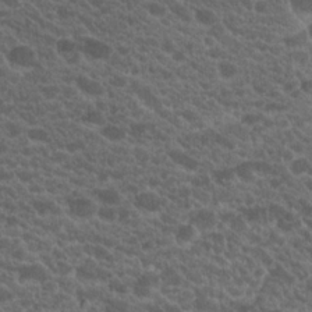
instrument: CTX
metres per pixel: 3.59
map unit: Hto
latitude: 19.9150
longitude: -35.2348
